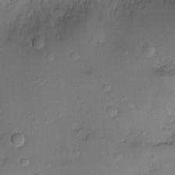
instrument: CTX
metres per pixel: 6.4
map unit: Ht
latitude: -7.8989
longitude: -21.2726
